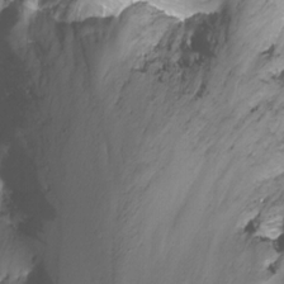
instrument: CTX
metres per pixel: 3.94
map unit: Nhu
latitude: -13.5777
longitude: -56.6679
